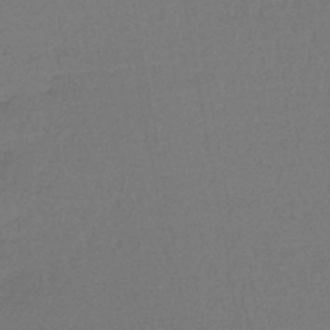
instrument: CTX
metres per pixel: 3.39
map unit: lHb
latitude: -45.4454
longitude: 57.8233
